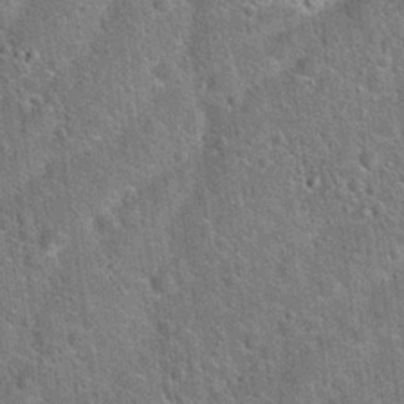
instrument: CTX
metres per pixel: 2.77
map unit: Hto
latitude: 21.3860
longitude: -51.3481
